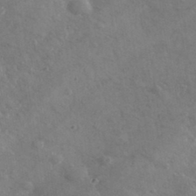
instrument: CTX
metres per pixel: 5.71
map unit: lHvf
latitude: 36.3845
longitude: -90.5168
